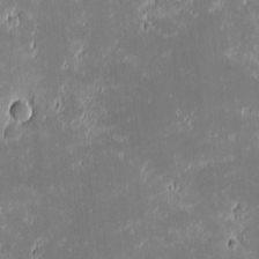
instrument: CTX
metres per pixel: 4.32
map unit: eHh
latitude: -1.3132
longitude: -84.3845
